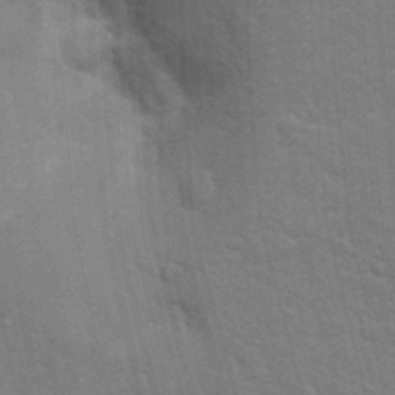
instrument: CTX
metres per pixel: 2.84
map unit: Nhu
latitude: 15.6694
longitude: -30.0822
